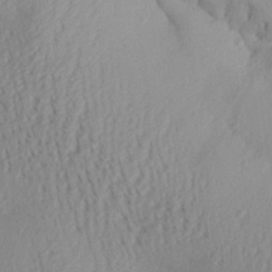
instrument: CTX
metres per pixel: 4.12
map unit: Aa
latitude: 28.5168
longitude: -134.1389
